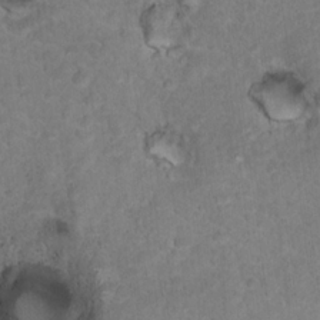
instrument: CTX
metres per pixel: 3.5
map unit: Nhu
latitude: 17.9339
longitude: -31.8017
